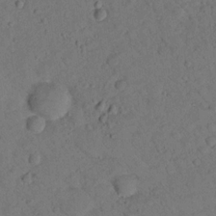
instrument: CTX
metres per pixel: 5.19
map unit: lHvf
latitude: 14.2712
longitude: 178.3306
